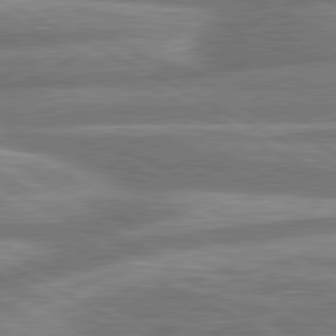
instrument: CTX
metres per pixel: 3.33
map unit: lApd
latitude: 80.7813
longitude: -167.0269
